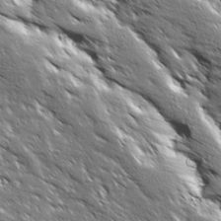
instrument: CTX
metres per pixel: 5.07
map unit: Ave
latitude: 18.7624
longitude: -136.7435
